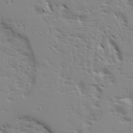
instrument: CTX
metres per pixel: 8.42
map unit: Ave
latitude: 22.8947
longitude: -132.0255
